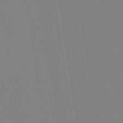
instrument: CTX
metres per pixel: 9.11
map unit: HNb
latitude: -41.5210
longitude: 51.4076
